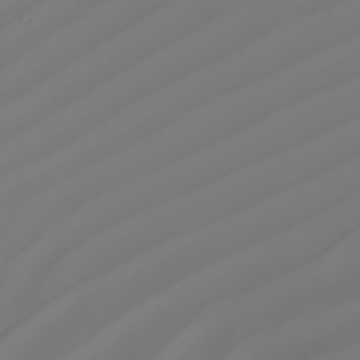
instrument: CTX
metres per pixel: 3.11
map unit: Nhu
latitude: -5.8611
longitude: -93.0458
